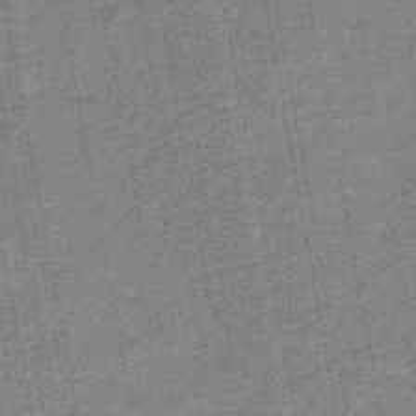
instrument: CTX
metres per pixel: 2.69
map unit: HNb
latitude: -47.0486
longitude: -36.2145
